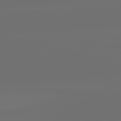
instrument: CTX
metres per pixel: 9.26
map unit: lApd
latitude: 83.7449
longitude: -131.8395
